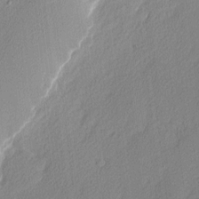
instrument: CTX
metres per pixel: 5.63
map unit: Nhu
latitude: 2.3089
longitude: -76.5168
